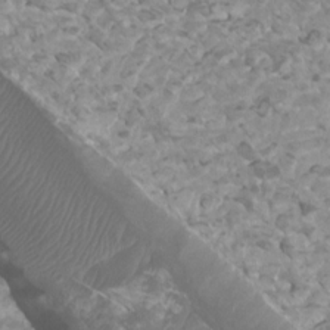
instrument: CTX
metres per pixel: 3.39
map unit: Htu
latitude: 2.3467
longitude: -20.3656
